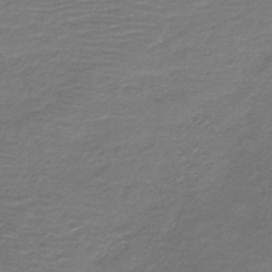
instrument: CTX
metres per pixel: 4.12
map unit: HNb
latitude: -43.3320
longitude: 52.6707
